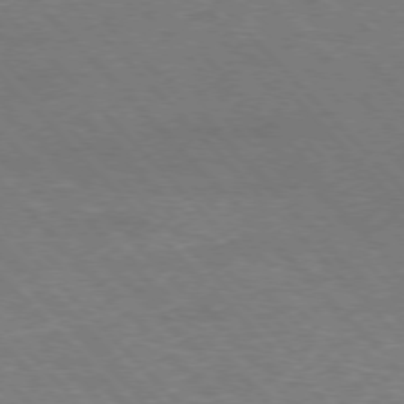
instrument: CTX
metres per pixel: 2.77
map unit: Hpe
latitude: -76.9353
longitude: -12.4979
